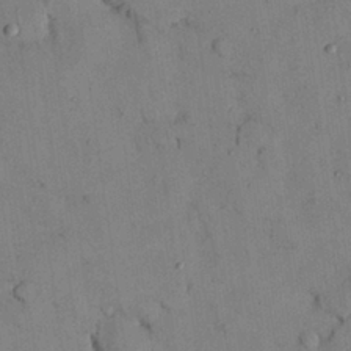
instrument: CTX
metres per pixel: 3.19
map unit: Nhu
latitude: 28.3278
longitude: -72.2334
